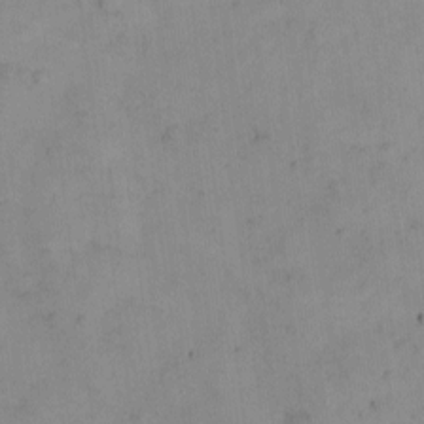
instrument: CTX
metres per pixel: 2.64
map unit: eHh
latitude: -9.1809
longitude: -67.9528
